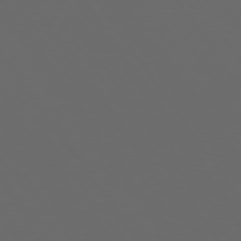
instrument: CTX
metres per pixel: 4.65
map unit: Hpe
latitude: 74.0822
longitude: -124.6112
